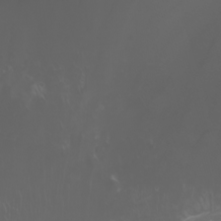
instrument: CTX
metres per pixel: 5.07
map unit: Htu
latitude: -5.2942
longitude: -89.3671
